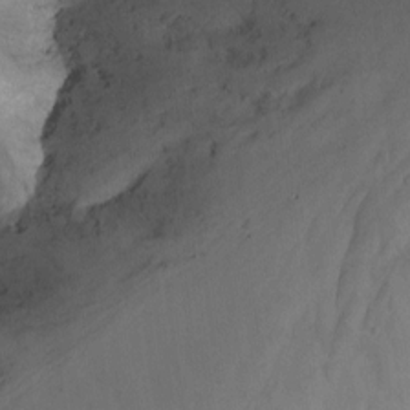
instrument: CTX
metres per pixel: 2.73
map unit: Nhu
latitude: -13.9367
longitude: -59.2726
